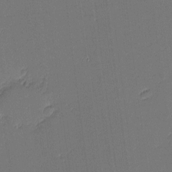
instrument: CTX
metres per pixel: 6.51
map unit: eHh
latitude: -3.7288
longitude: -81.8394
